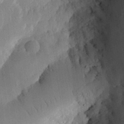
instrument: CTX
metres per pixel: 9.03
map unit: eHh
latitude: 26.6869
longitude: -82.1955
